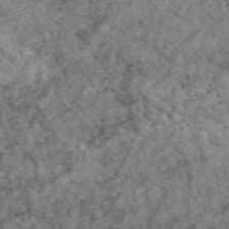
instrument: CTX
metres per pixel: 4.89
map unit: eAb
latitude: 48.6679
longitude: 109.7478
